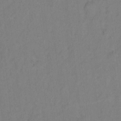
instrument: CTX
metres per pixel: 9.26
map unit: Hto
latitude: 7.0647
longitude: -37.5560
